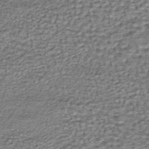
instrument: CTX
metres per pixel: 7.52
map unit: HNhu
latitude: -45.5588
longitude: 106.3684
